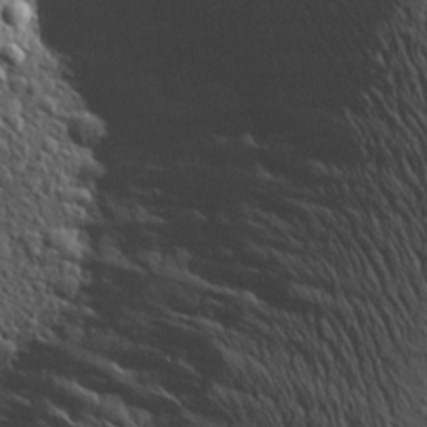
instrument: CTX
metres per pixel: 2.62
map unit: Aa
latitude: 23.2726
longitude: -143.9528
